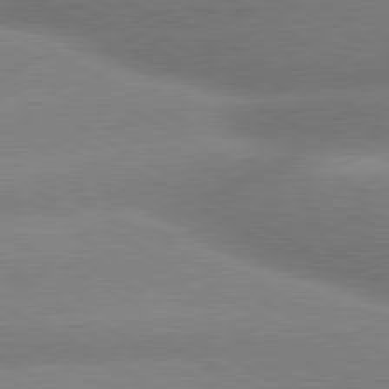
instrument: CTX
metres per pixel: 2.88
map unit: lApd
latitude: 80.1389
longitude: -155.8772
